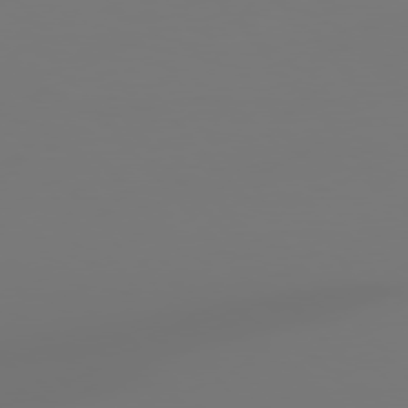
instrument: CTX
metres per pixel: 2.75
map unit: Hpe
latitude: 76.4601
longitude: -127.2915
